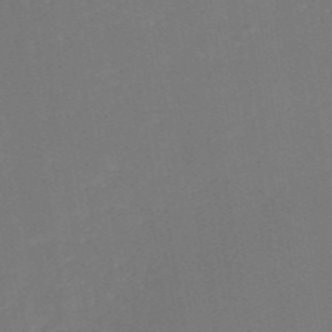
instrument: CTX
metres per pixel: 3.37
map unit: HNb
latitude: -51.8800
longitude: -48.4979
